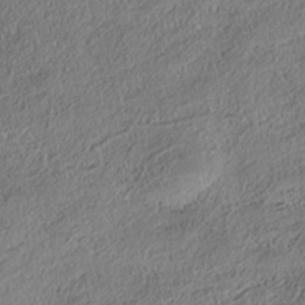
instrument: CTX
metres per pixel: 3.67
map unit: Nhe
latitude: -38.4818
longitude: 138.5574
